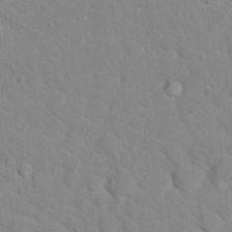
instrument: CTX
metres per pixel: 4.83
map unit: Hto
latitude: 17.4804
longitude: -36.1578
